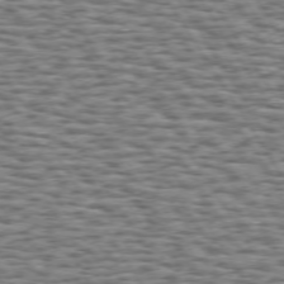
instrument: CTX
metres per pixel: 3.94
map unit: Hpe
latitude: 73.2159
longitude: -131.8395
